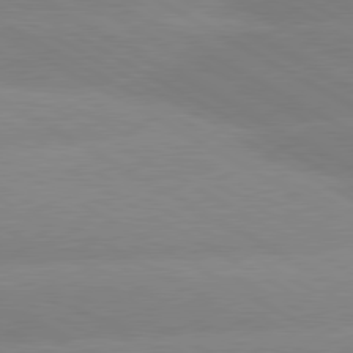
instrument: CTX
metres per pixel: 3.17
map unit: lApd
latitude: 80.1767
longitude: -153.5938
